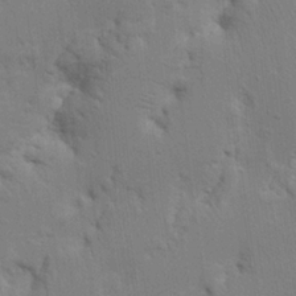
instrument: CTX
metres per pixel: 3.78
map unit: Nhu
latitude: 16.5924
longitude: -75.1592
